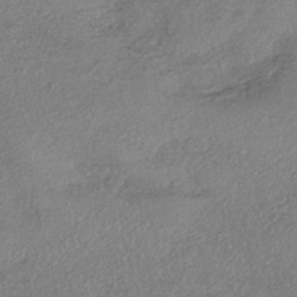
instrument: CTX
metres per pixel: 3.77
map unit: eHh
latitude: -41.7666
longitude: 120.0661
